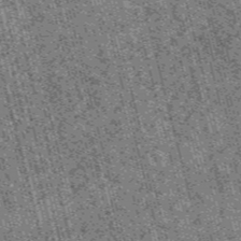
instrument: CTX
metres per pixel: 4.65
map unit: HNb
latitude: -55.9556
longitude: -43.5182
